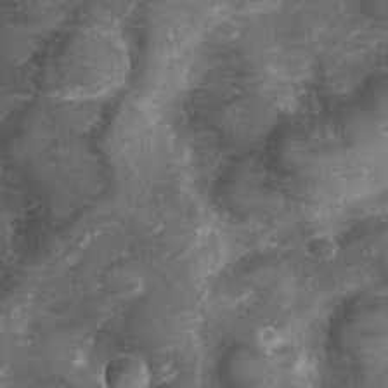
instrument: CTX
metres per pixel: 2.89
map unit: Hve
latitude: 33.0647
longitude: 151.3132
